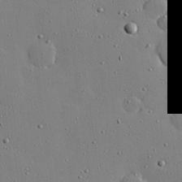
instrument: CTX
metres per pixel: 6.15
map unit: Hve
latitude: 26.4601
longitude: -92.4034
